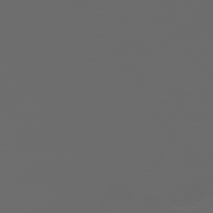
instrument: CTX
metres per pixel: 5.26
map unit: Hpe
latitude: 73.7450
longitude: -128.0822
